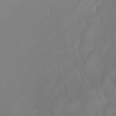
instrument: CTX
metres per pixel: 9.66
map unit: Nhu
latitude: -6.0850
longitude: -91.5560
